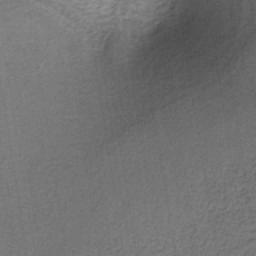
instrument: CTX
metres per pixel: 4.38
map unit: HNb
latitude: -39.1242
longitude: 50.3495
